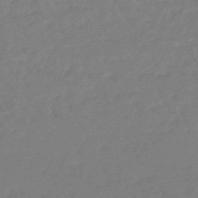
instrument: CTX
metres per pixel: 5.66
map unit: eHb
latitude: -46.3117
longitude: 82.1039
